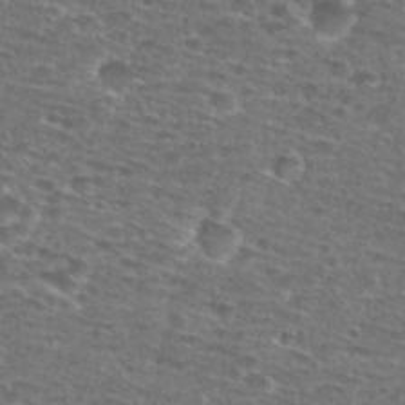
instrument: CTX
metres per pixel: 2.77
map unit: Hto
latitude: 28.2711
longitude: -48.1389
